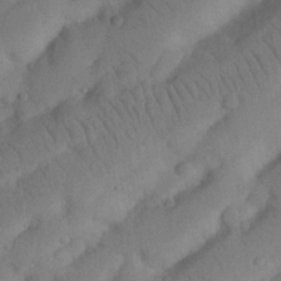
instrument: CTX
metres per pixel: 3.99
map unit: Nhu
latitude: 21.4238
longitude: -74.4979
